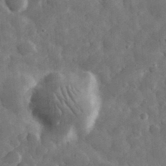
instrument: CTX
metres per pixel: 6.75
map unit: eHh
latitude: 33.0836
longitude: -69.6694
